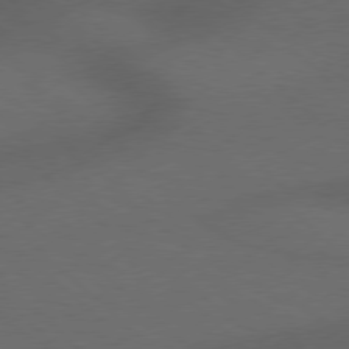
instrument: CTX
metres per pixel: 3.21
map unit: Hpe
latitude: 77.4993
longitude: -150.4790
